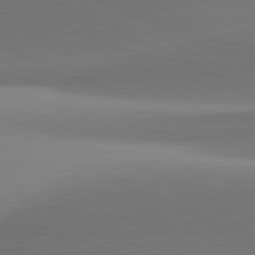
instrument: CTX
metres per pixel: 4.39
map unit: lApd
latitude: 81.3671
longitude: 143.8989
